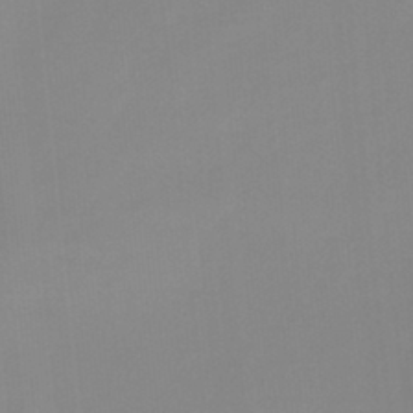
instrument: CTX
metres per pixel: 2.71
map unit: HNb
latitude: -34.2739
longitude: 57.6911
